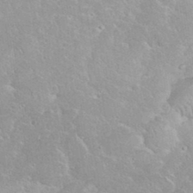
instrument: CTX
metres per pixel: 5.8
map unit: eHh
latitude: 35.8772
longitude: -64.0444
